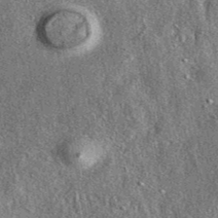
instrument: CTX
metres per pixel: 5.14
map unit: eAb
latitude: 39.9906
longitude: 107.7100
